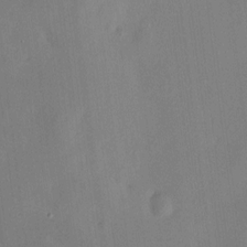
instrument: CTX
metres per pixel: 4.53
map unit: HNhu
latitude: 6.1389
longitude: 7.2376
